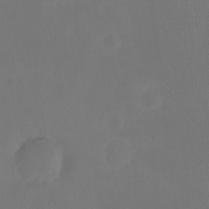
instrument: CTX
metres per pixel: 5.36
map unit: Hto
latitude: -7.7099
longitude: -39.1970
